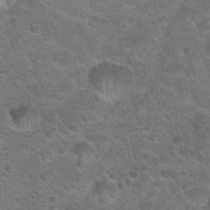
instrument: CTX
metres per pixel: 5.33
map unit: Hto
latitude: 23.6316
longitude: -49.9717
